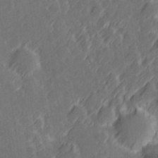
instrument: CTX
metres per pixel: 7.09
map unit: Hve
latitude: 27.4427
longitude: 145.3510
